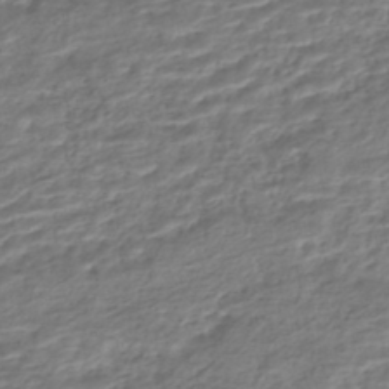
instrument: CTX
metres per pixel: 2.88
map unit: HNhu
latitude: -44.3306
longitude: 102.7085
